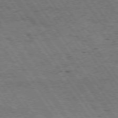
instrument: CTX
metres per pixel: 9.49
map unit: Hpe
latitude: 74.7435
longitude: -151.6316
